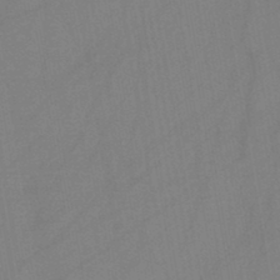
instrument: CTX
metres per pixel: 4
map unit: HNb
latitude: -45.8611
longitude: -39.5938
